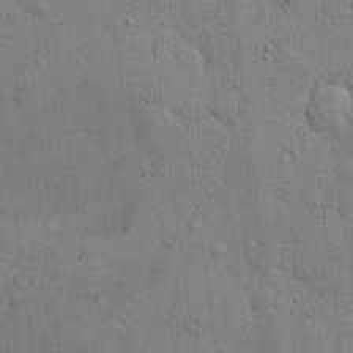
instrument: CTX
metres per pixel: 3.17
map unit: eHh
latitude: 19.5938
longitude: -61.6694
